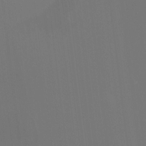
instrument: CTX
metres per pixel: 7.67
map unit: HNhu
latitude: 10.1956
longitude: 11.5021
